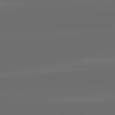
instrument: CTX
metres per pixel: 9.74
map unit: lApd
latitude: 82.2144
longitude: -164.3845
